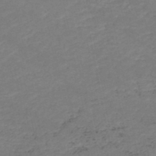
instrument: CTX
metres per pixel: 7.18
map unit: HNb
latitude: -48.6141
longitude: 58.5762
